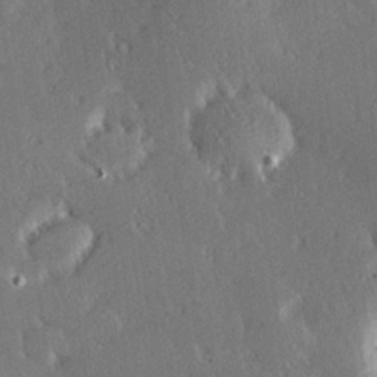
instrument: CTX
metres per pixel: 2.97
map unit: Hve
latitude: 27.8017
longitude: -93.3859
